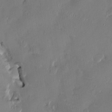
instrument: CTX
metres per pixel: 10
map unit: HNhu
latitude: 1.3292
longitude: -5.0269
